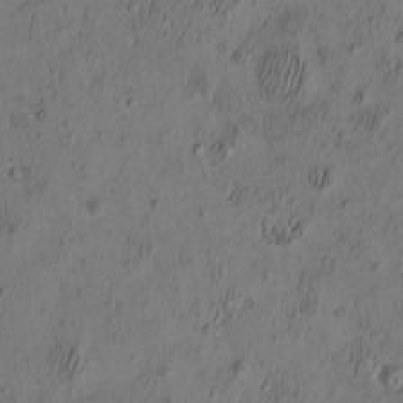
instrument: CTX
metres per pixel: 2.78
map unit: eHh
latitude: -2.8974
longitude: 17.7289
